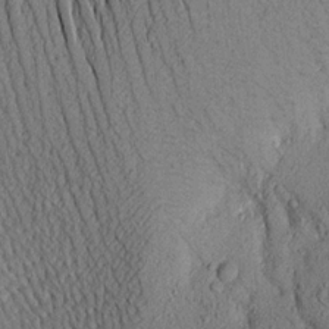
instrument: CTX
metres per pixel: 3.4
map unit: Aa
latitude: 16.3278
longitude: -146.8758
